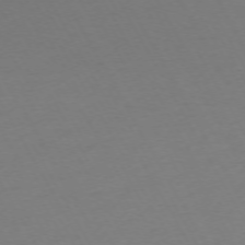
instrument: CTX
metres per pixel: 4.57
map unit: Ap
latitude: -73.5021
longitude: -69.1025
